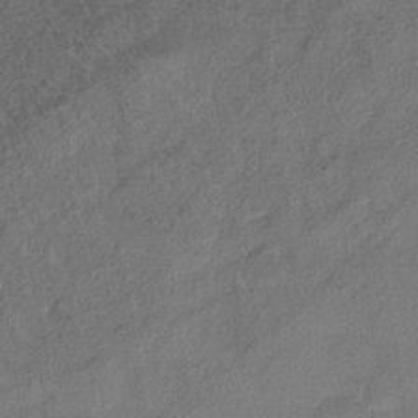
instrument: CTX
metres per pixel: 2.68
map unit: HNhu
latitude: -39.2187
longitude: 107.2565
